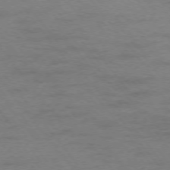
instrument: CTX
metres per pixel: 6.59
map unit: Ap
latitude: -75.8045
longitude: -73.0837
